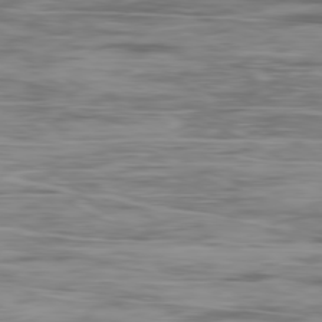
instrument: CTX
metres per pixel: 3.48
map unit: Ap
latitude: -80.0850
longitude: -73.6316
